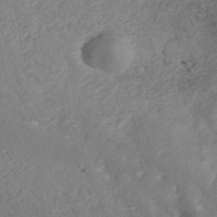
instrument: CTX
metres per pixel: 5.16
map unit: ANa
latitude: 40.8946
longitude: 23.6344
